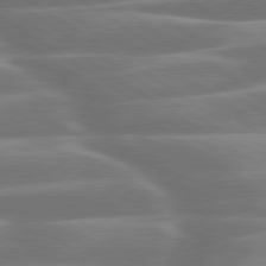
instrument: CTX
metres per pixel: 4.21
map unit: lApd
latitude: 79.8584
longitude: -127.4238
